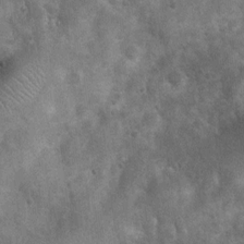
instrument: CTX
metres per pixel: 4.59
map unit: Nhu
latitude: 7.1214
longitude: -22.8947
